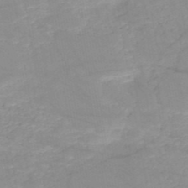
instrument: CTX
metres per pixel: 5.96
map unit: HNb
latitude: -50.2928
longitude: -39.9717
